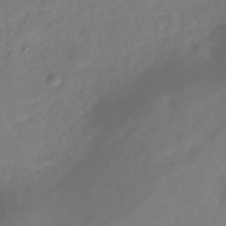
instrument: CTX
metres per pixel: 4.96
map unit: Hve
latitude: -31.8422
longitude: 90.0472
